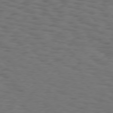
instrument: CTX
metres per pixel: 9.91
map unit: Hpe
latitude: 75.6694
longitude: -134.0822
